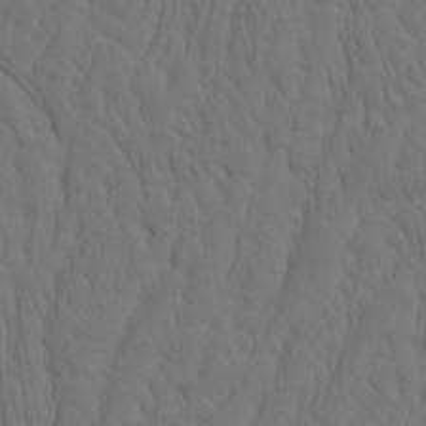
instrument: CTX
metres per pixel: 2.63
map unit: eHh
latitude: -2.4062
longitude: 15.0676
